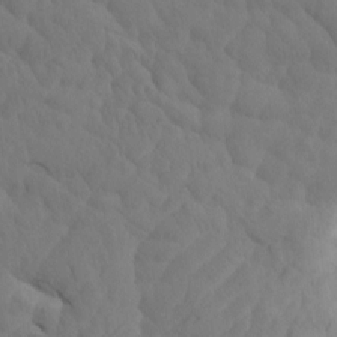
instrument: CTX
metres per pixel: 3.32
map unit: eHh
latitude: -0.8786
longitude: 14.7652
